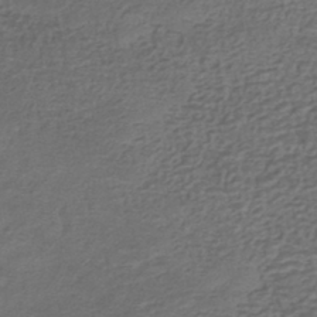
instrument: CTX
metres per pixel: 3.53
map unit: HNhu
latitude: -42.8219
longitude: 103.2943
